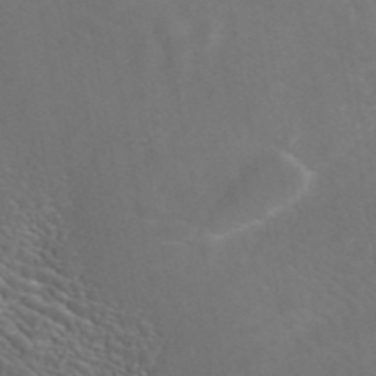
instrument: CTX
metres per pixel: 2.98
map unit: ANa
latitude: 44.4034
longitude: 24.3495
